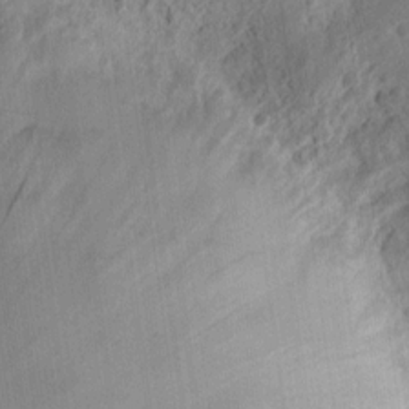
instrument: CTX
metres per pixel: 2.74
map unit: Ht
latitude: 11.1214
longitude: -75.0458
